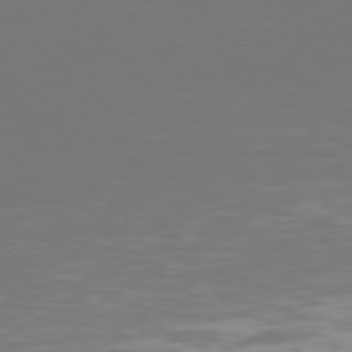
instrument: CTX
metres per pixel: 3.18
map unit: Hpe
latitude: 77.1403
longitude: -138.6113
